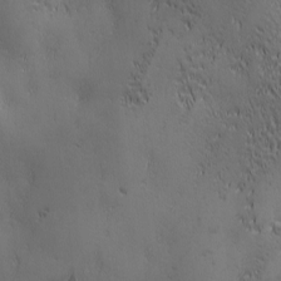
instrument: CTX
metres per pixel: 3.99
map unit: Ave
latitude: 2.1200
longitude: -112.9325
